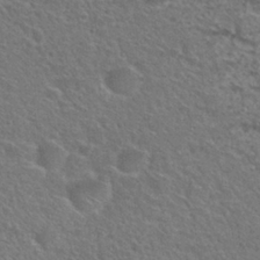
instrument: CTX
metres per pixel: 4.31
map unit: Hto
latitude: 30.1011
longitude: -48.5924
